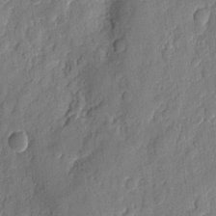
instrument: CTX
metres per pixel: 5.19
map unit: eHh
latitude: 6.4412
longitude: -73.3293
